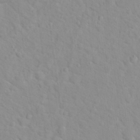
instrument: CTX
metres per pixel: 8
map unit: Hto
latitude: 16.7246
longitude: -36.3279
